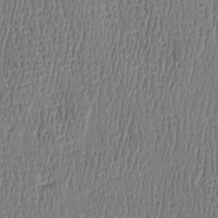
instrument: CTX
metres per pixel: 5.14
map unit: Htu
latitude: -4.9541
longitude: 175.6343
